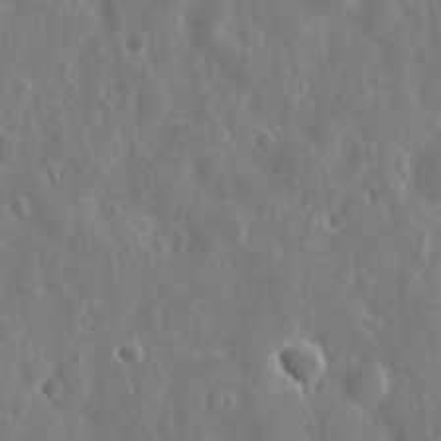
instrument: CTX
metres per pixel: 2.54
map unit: eHh
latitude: 11.5371
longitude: -73.1593
